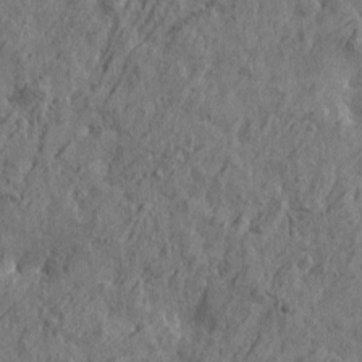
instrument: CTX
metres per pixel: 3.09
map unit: Htu
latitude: -6.1794
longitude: 179.7099
